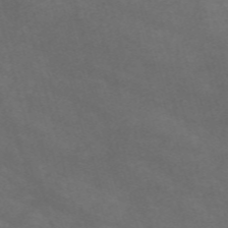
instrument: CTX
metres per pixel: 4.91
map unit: Nve
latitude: -59.2564
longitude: 58.7274
